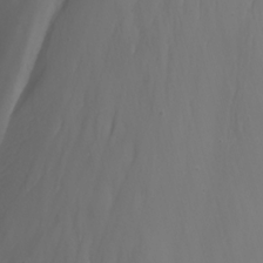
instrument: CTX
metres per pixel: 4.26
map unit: Nhu
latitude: -11.8422
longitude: -75.2159
